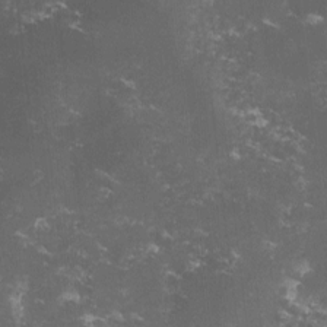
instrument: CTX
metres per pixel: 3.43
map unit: lHvf
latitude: -13.5399
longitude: -99.4237
